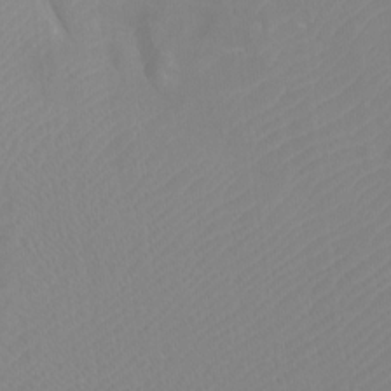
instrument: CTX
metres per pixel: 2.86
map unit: Htu
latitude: -12.0472
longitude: -70.7624
